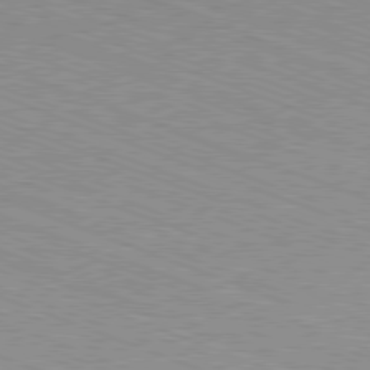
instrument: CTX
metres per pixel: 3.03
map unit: Ap
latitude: -81.4833
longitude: -74.5357
